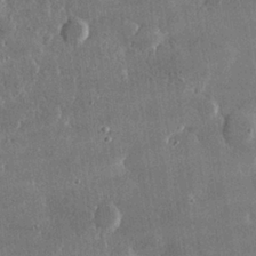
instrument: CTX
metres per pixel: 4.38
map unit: lHvf
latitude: 31.0648
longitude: -92.5545
